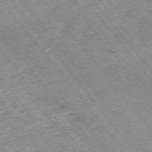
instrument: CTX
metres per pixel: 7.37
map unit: Hpe
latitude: -75.3699
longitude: -18.5168
